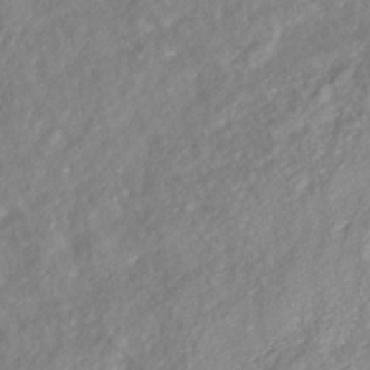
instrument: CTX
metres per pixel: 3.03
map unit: HNhu
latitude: -41.0486
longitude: 108.1984
